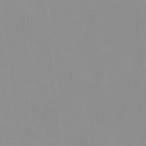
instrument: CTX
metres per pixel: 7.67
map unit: HNhu
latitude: -0.8030
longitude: -5.3482
